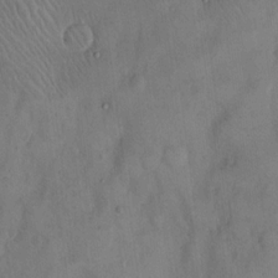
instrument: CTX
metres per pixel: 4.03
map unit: Hto
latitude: 13.7261
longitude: -59.9528
